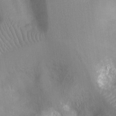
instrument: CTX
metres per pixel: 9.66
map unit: Nhu
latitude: -13.8045
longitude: -24.3656
